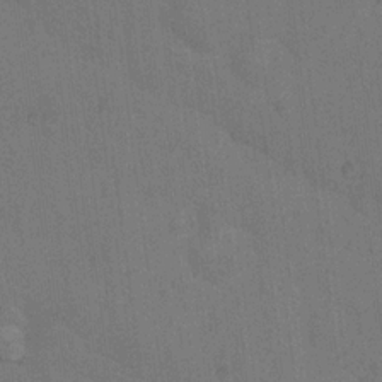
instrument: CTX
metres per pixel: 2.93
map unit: Nhu
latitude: 16.9703
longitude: -33.9528
